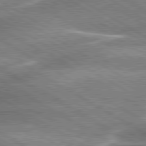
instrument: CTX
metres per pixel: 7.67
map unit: lApd
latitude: 80.3089
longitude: -120.2712
